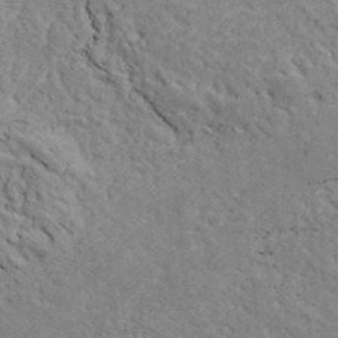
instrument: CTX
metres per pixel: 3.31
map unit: ANa
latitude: 41.8961
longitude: 29.3699
